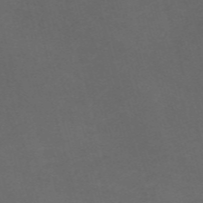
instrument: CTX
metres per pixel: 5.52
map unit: Nve
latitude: -59.0864
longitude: 59.2753
